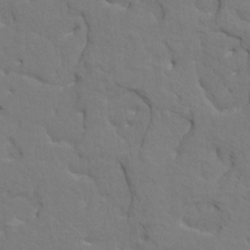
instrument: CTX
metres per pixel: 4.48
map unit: HNhu
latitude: 7.6694
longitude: -4.2900
